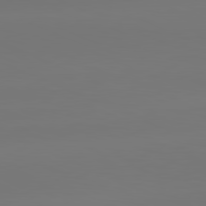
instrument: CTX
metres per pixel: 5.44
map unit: lApd
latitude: 81.6316
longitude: -134.3089
